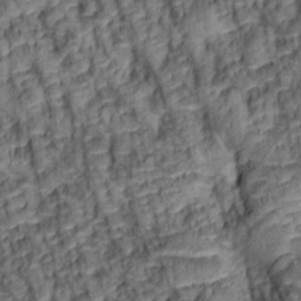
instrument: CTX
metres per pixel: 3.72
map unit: lAa
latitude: 6.1011
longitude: -115.8961
